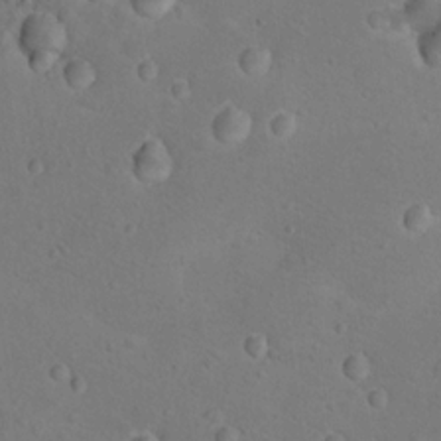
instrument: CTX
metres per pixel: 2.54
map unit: Nhu
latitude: 14.1767
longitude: -36.4601
